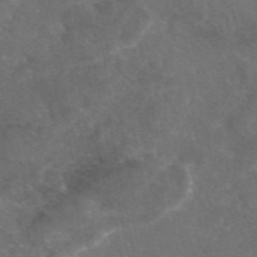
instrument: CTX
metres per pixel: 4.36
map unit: eAb
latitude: 46.4412
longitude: 115.0108
